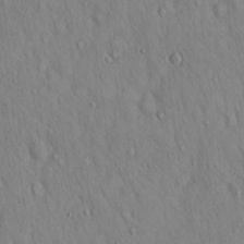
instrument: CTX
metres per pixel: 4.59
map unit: Hto
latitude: 16.1578
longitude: -58.3278
